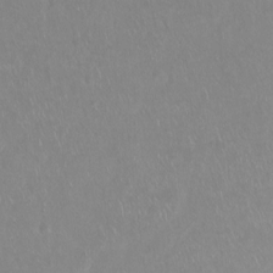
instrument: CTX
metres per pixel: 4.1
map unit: Ht
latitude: -14.3496
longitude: -44.1200
